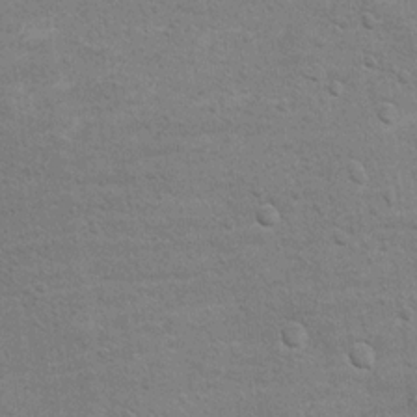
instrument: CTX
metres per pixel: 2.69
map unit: Hto
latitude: 10.7435
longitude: -37.0080
